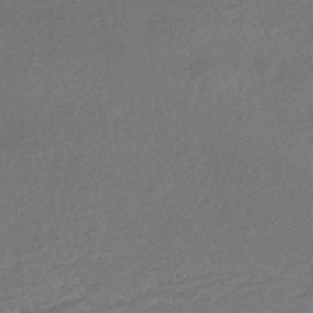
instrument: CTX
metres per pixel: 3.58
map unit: HNhu
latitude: -43.5210
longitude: 98.3117
